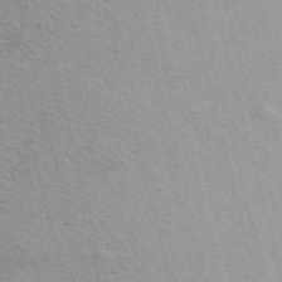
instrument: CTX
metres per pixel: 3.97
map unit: ANa
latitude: 51.8016
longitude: -71.4804
